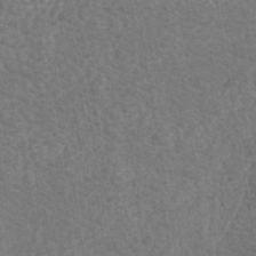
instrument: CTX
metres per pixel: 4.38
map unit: eHh
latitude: -40.9542
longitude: -29.6883
